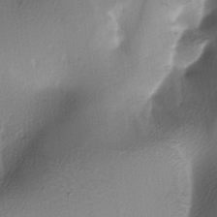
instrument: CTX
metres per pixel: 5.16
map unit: lAa
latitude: -6.4062
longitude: -123.5371
